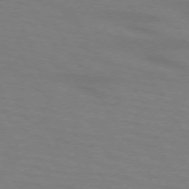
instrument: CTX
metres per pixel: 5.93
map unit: lApd
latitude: 72.3846
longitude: -57.3103
